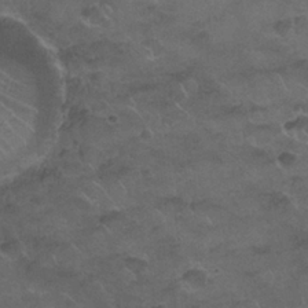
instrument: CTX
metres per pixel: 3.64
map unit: Nhu
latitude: 26.2523
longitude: -53.5182
